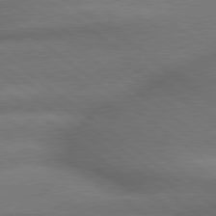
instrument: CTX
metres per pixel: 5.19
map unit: lApd
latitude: 79.5182
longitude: -167.4426
